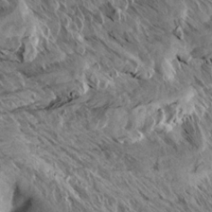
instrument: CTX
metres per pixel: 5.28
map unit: Aa
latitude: 13.4993
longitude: -141.9528
